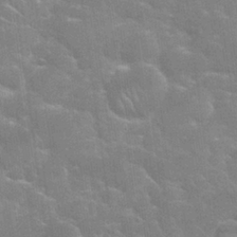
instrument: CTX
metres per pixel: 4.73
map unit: Nhu
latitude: 25.3481
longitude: -51.8394
